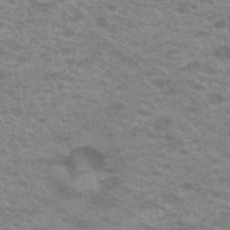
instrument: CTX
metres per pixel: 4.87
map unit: Hto
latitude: 20.9703
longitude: -37.1214
